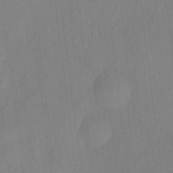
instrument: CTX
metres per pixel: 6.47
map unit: eHh
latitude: 5.7261
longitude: -74.0633
